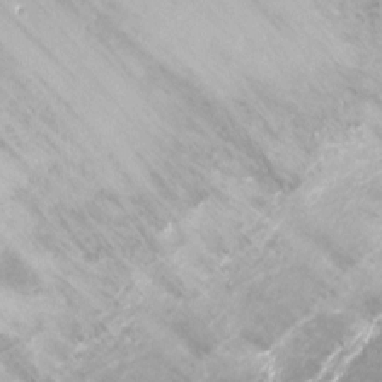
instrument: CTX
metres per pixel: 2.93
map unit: Ht
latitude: -17.1243
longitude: -45.2726
